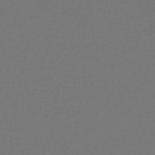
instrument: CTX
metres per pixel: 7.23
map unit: lHb
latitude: -45.0298
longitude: 76.4062
